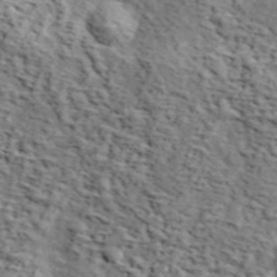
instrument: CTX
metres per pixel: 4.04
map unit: lHvf
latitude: 37.2726
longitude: -87.0836
